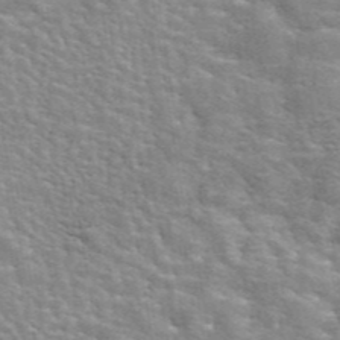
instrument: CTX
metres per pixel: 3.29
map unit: eAb
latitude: 44.5357
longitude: 112.1795
